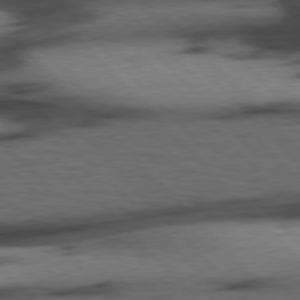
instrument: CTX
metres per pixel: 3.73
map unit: Hpe
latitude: 77.1970
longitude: -154.3467
